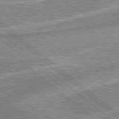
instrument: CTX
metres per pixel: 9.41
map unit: lApd
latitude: 78.9703
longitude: -157.5182
